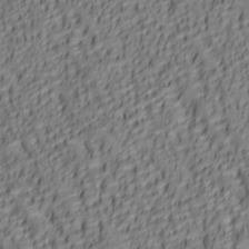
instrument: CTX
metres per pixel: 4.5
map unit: lAa
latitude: 6.1389
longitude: -116.4412
